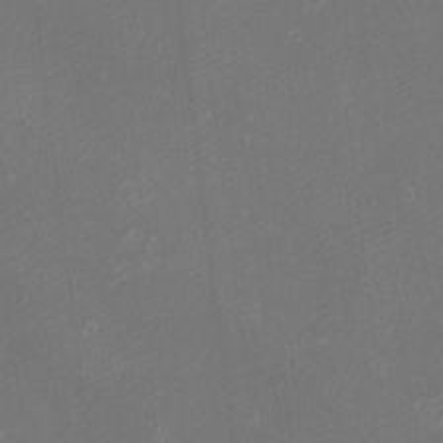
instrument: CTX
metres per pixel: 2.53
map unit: eHh
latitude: -1.0298
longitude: -78.7058
